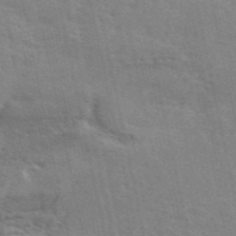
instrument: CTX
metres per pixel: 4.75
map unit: ANa
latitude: 49.0647
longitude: -79.1403
